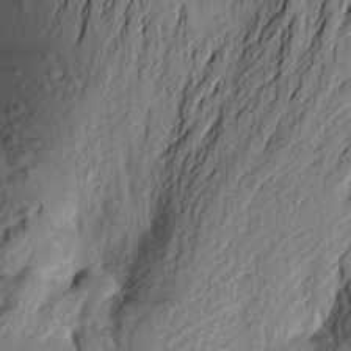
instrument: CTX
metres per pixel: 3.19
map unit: Aa
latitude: 22.8002
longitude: -149.6127
